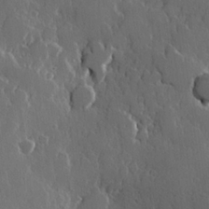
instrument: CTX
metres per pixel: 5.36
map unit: Hve
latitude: 22.7624
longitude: 146.2550
